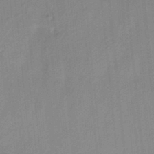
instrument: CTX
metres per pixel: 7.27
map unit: HNhu
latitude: 13.8395
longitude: 10.6141
